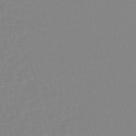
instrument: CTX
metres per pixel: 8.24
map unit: lHb
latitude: -44.2362
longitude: 74.3496
